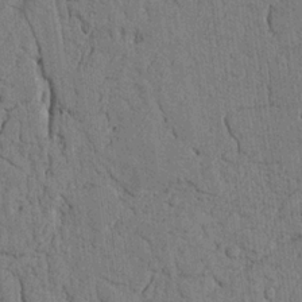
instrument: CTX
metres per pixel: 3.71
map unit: Nhu
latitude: 20.2523
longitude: -76.2144
